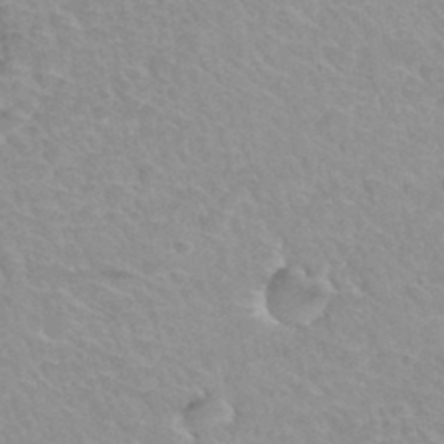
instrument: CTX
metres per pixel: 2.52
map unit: Hto
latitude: 34.8002
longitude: -45.9339
